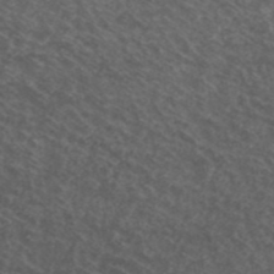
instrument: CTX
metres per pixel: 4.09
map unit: ANa
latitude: 43.6127
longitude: 23.7478
